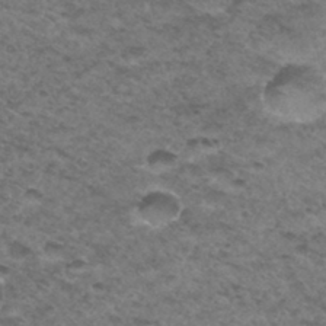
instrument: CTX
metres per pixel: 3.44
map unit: Hto
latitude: 33.3482
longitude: -48.3278
